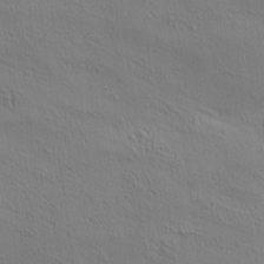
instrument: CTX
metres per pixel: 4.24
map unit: lAa
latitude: 4.9325
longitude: -112.9325
